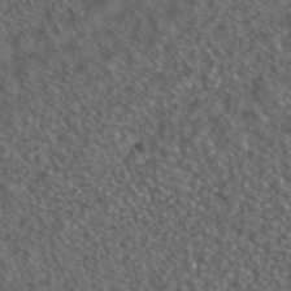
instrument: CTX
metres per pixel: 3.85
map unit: ANa
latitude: 42.2523
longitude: 26.1416
